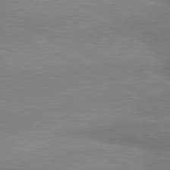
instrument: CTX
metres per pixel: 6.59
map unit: lApd
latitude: 80.9514
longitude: 165.8612
